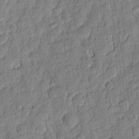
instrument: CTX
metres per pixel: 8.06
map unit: eHh
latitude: 6.7813
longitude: -75.7828
